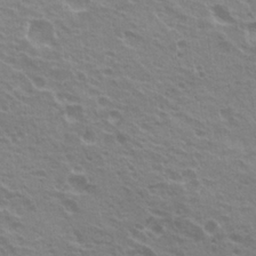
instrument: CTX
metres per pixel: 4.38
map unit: Hto
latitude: 23.4993
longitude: -31.3482
